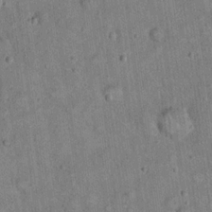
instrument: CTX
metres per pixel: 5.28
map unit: eHh
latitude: 19.8394
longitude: -60.9891
